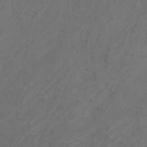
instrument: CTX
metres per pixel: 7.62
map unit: Htu
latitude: -7.3887
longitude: -64.6301
